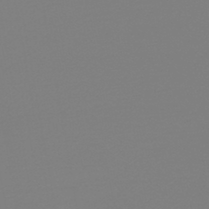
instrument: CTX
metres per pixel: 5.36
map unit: HNb
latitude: -46.0472
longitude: 54.9920
